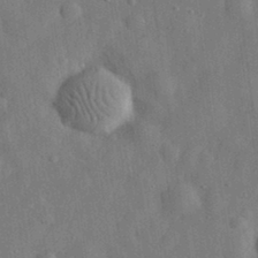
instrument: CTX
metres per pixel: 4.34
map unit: eHh
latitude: 30.8002
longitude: -74.2900
